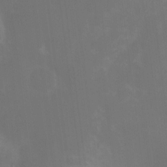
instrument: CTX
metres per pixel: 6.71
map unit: Nhu
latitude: -10.8975
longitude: -40.4601
